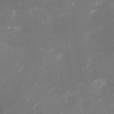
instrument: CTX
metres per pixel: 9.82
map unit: Nhu
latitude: -28.8408
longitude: -74.4790
